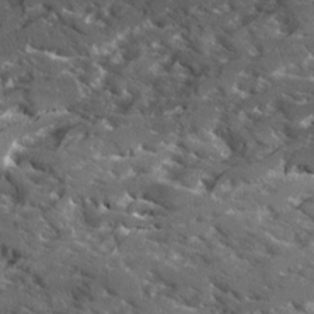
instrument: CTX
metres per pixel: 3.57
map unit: Ave
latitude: 17.6694
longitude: -130.0633
